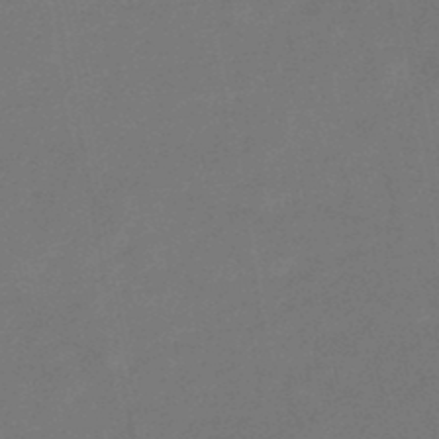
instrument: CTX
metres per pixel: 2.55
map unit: lHb
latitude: -46.7274
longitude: 73.9178
